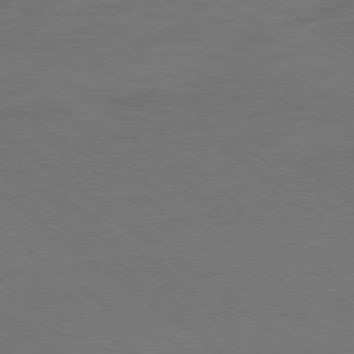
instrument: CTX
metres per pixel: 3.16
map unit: Ap
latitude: -78.1228
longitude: -95.7450
